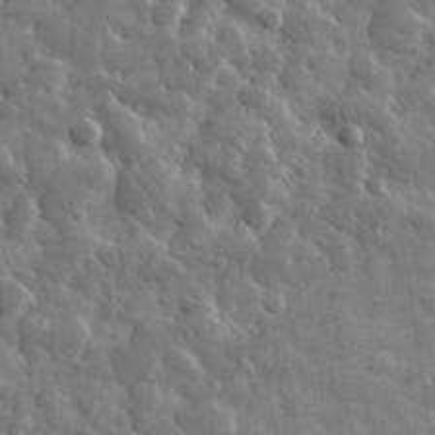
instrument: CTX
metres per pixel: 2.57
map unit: eHh
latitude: 32.1578
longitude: -71.2159
